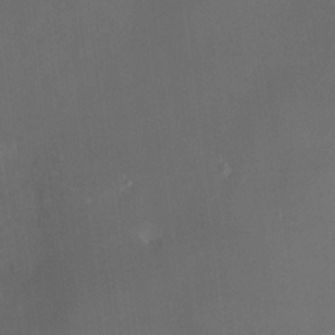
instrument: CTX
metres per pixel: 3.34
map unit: HNhu
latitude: 8.5546
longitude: 8.8786
